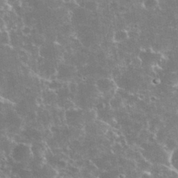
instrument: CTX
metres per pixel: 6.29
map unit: eHh
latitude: 35.3292
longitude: -60.3467
